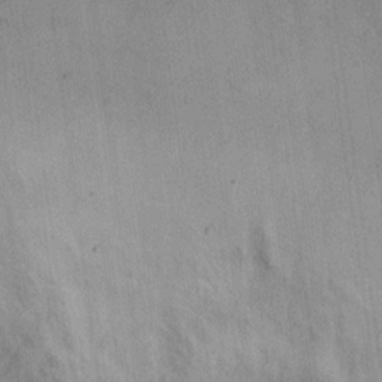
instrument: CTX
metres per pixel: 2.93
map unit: Hto
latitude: 7.1403
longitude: -37.2726
